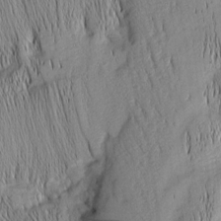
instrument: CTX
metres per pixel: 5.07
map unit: Nhu
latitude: -5.7099
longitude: -152.4412
